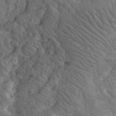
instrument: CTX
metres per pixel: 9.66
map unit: eHh
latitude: 32.3278
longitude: -67.3670
